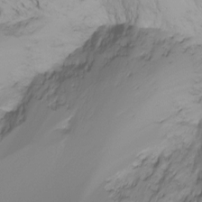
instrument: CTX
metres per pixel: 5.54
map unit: Ht
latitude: -16.8408
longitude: -46.8758
